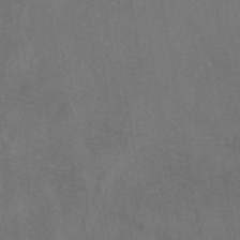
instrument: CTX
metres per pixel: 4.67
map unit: eAb
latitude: 47.1026
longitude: 109.1431
